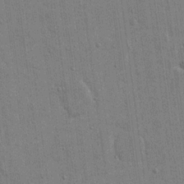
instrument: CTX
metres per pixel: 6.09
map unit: eHh
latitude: 14.5357
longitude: -69.0459
